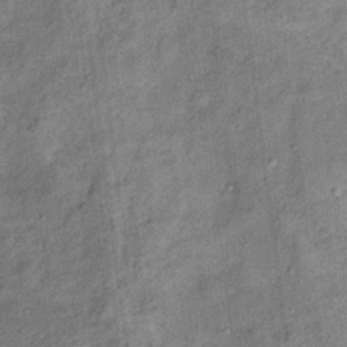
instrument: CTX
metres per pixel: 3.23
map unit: Ht
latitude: 9.9528
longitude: -39.7450
